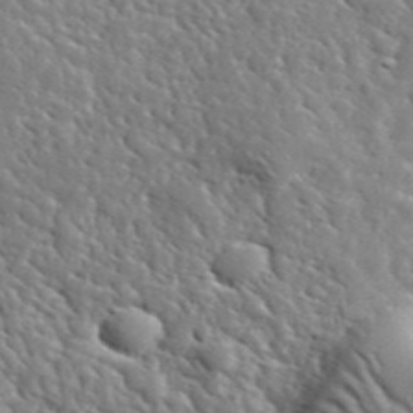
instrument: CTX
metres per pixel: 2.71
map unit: lHvf
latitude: 36.2334
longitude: -86.7624
